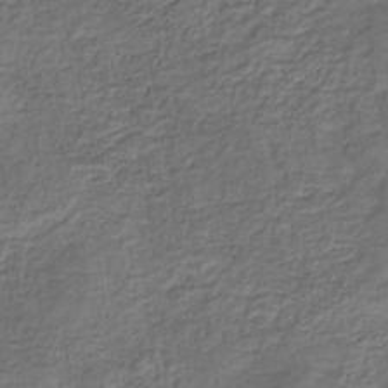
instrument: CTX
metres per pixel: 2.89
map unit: eHb
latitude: -32.2173
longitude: 72.8597
